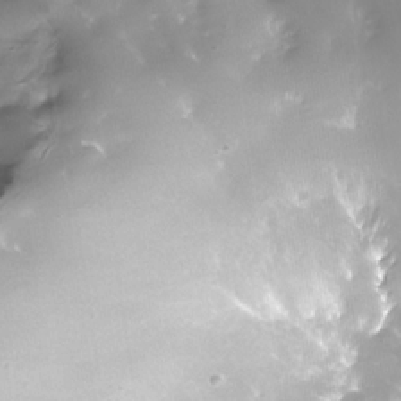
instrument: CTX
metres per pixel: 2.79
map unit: Nhe
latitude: -34.2362
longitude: -88.4601
